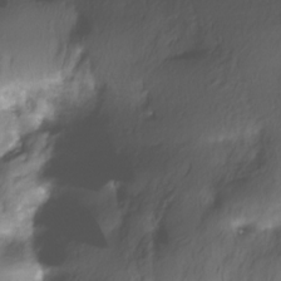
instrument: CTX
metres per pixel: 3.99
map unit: Nhe
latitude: -29.0864
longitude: -109.8205
